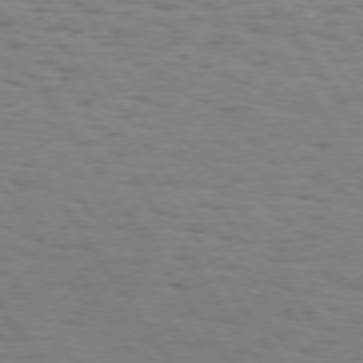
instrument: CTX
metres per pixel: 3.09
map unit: Hpe
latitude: 73.8206
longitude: -132.3845
